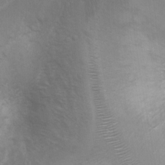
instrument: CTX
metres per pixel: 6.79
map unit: Ht
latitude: 3.1781
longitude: -28.4412
